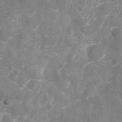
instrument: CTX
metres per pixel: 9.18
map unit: Nhu
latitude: -18.0850
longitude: -57.0836
